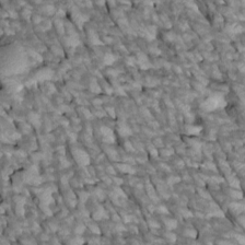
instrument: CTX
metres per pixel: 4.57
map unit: Htu
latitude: 1.2726
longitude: 145.1998
